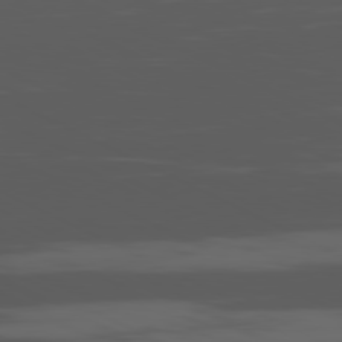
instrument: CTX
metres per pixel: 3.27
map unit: Ap
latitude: -80.9353
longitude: -62.3656
